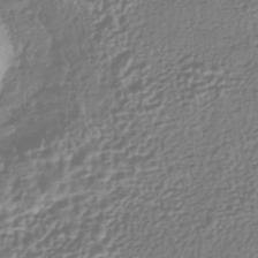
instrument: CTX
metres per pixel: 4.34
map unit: HNhu
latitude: -43.9178
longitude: 106.6708
